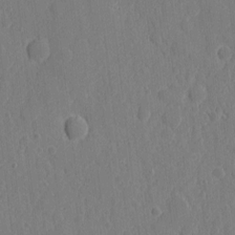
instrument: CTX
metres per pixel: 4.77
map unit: eHh
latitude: 6.6679
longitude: -73.0459
